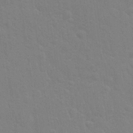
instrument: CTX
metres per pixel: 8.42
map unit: Nhu
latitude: 28.1578
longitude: -64.2334
